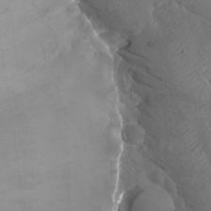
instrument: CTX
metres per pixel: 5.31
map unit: Nhu
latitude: -28.8975
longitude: -69.9717
